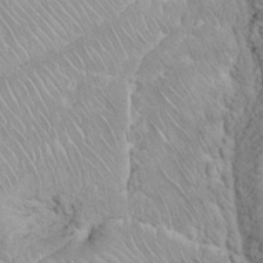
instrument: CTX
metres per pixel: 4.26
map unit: eHh
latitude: 35.6882
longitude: -64.0822
